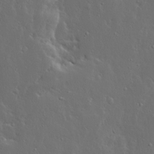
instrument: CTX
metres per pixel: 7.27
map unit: Ave
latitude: 14.2901
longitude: -137.6127
